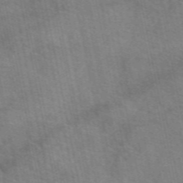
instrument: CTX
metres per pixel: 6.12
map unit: eAb
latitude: 50.9891
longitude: 109.6344
